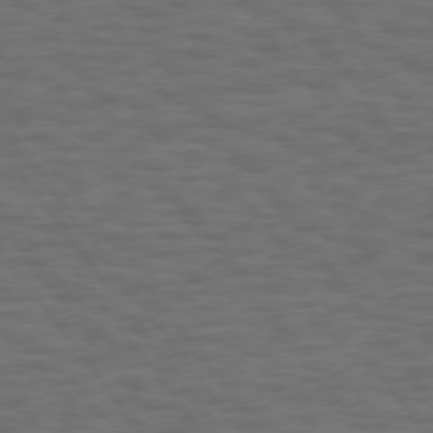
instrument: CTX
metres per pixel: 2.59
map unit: Hpe
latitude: 75.2348
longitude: -136.4034
